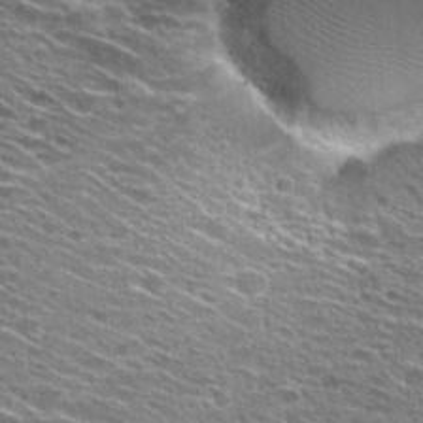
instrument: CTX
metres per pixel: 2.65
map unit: Hto
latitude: 28.7435
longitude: -46.0255
